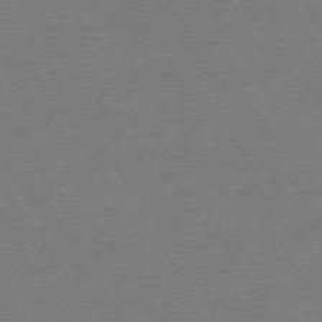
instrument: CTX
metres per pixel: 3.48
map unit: Ap
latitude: -74.0850
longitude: -85.8017
